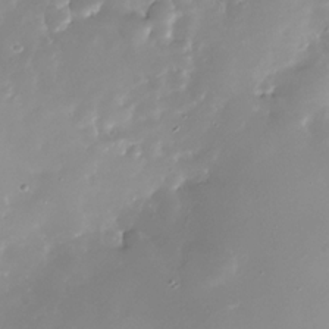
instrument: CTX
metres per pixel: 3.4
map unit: Nhe
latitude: -32.5763
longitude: -116.9514
